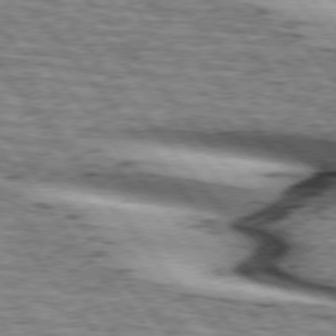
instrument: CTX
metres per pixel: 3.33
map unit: lApd
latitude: 75.4615
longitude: -81.8205
